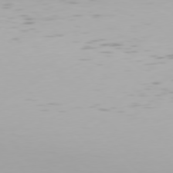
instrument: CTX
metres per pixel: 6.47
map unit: Hpe
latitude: 76.5545
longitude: -134.5923
